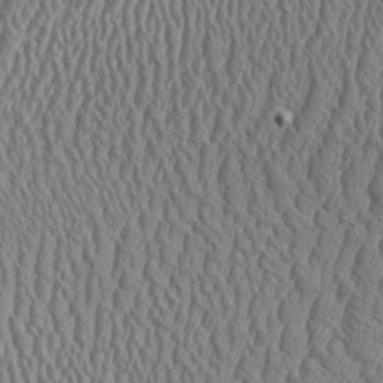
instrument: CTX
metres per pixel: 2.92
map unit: Aa
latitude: 9.4615
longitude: -129.4615
